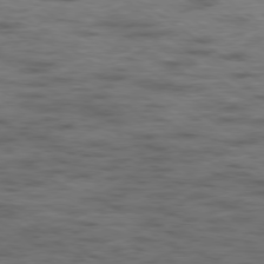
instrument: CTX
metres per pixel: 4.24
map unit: Hpe
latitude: -79.1809
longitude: -21.9717
